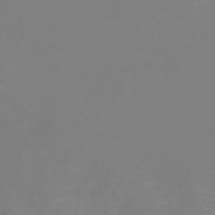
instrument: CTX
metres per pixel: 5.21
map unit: HNb
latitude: -45.2943
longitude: -45.1781
